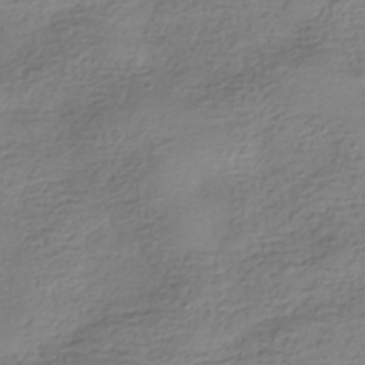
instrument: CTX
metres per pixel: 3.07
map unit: HNhu
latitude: -41.1809
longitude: 99.7289
